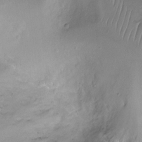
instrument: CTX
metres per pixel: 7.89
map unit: Ht
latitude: -9.5210
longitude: -20.1011
